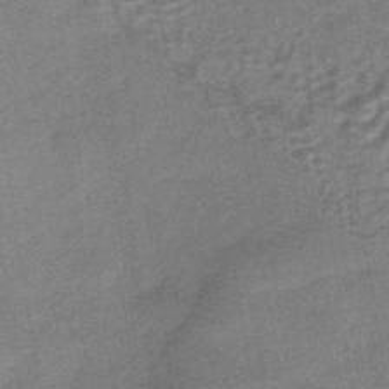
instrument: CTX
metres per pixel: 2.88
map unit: HNhu
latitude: -41.7289
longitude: 90.5763
